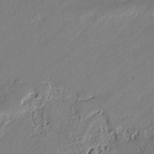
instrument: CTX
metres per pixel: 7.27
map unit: lAvf
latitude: -0.7841
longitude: -108.5167
